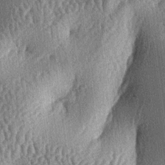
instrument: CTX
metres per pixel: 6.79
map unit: lAa
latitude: -6.2739
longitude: -127.8961
